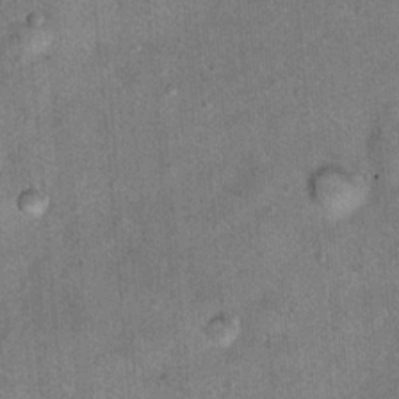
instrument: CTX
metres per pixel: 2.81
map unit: Hto
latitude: 15.1404
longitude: -35.0647
